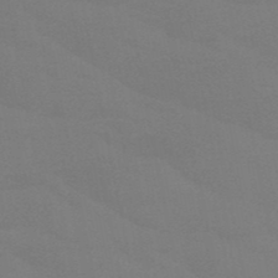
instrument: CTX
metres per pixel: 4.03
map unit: HNb
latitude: -48.6330
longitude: -49.5749
